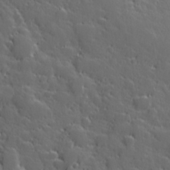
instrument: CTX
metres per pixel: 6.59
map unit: Hve
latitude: 27.1214
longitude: 144.6896
